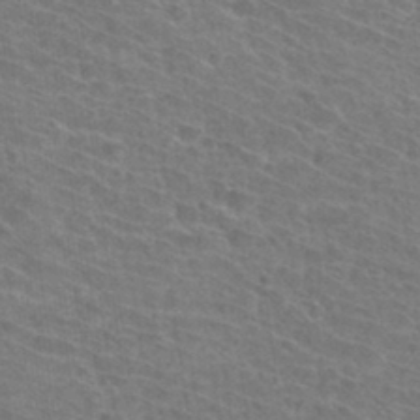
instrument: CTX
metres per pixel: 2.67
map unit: Hto
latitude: 33.6127
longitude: -41.7071
